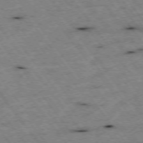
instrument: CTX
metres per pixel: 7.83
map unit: Hpe
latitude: -75.4833
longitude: -17.8205
